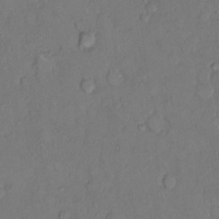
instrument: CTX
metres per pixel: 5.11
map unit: Hto
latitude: 9.1403
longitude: -61.8961
